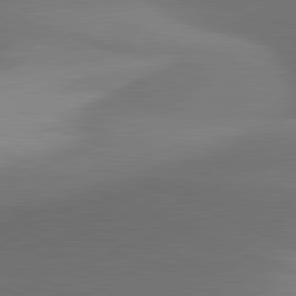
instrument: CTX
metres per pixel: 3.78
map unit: lApd
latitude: 81.3293
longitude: 130.0850
